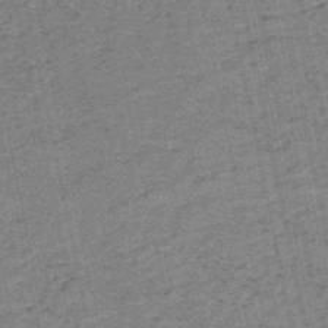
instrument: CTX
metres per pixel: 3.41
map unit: HNb
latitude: -51.7289
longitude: -51.5560
